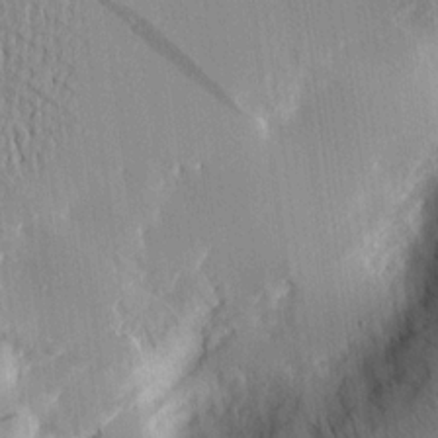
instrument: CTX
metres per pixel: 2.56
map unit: Aa
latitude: 15.1781
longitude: -146.8569
